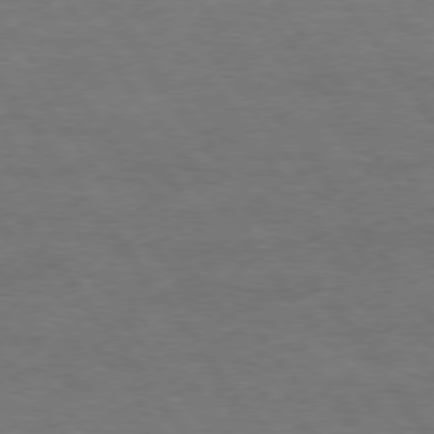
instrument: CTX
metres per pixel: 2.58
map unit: Hpe
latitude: 74.7624
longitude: -143.1214
